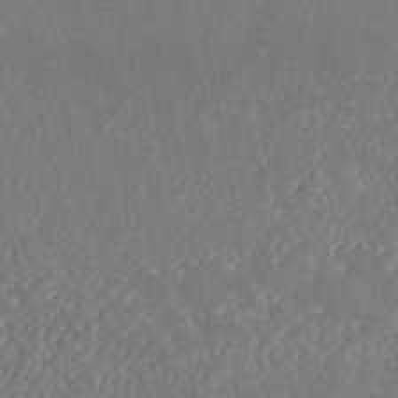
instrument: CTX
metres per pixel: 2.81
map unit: ANa
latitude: 45.1781
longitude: 28.2740
